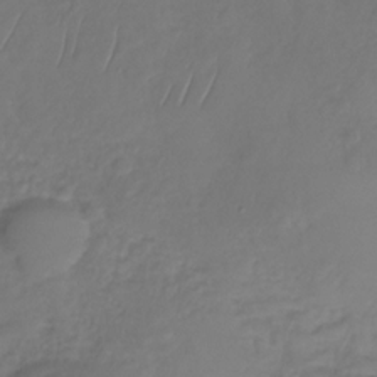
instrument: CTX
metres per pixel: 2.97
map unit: Nhu
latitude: -30.5762
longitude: -59.4426
